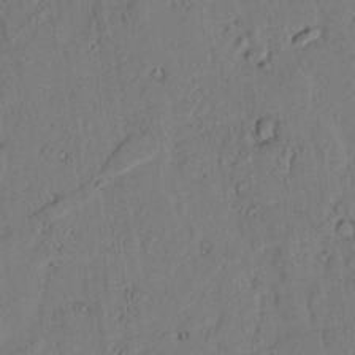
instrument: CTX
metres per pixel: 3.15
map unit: lAvf
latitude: 6.8758
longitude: 169.2942
